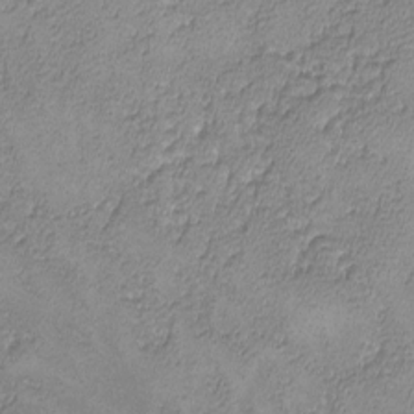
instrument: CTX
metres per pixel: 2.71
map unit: lHvf
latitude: -13.5777
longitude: -102.2144
